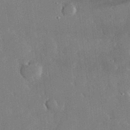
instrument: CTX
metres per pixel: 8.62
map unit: lHvf
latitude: 33.1781
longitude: -91.2915
